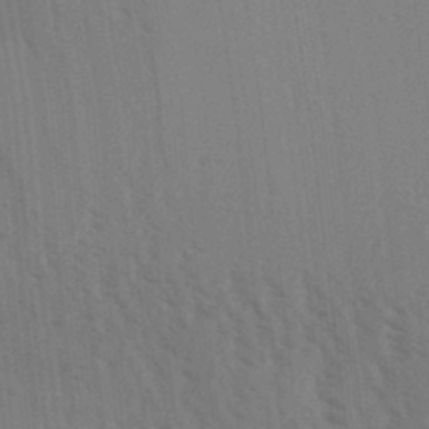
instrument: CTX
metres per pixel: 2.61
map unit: Aa
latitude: 31.0459
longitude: -139.3671
